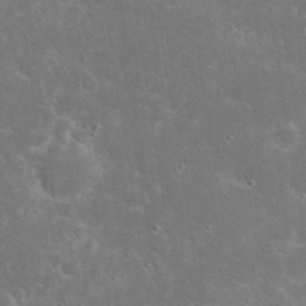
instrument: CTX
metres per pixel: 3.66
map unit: Nhu
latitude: 23.5371
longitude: -71.6316
